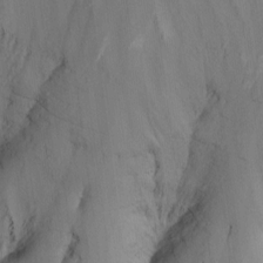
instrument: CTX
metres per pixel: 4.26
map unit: Nhu
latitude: -15.1809
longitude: -57.0836
